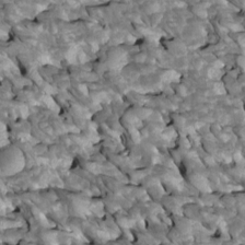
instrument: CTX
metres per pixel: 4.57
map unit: Htu
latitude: 1.5749
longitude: 144.8786
